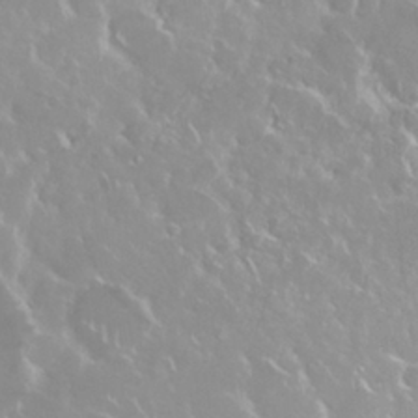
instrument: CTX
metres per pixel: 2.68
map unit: Nhu
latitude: 28.6679
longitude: -61.3670
